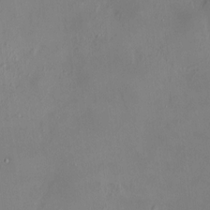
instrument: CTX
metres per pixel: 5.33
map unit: HNhu
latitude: 7.7639
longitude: 11.9367
